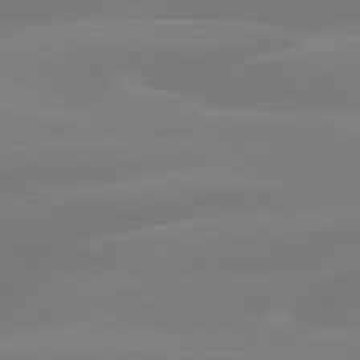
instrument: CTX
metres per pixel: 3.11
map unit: lApd
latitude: 79.4238
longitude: -149.7639
